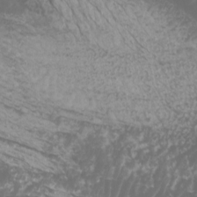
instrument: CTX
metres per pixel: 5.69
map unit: Htu
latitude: -7.0675
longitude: -74.1200
